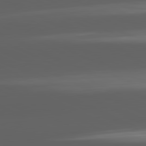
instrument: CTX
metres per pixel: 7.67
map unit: lApd
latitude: 81.4426
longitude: -146.2523
